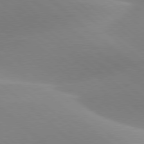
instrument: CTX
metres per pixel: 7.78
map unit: lApd
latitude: 78.0633
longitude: -51.4615
